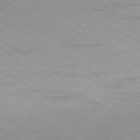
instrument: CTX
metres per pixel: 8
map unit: Ap
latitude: -80.2551
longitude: -81.6316
